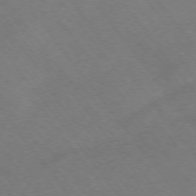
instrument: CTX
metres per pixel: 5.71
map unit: Ap
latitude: -75.4077
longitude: -70.1578
